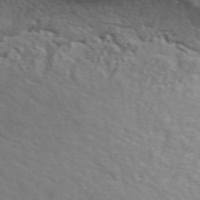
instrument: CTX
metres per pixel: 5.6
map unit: ANa
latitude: 49.1025
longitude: -74.3467
